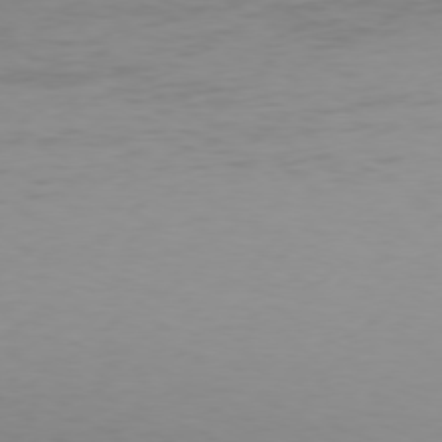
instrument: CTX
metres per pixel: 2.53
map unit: Hpe
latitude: 75.5182
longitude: -129.4804
